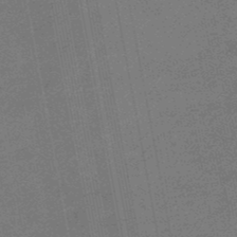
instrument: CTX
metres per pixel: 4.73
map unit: eHb
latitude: -47.9178
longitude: 86.6330
